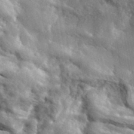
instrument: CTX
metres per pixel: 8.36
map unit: lHvf
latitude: 37.0837
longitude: -88.2334
